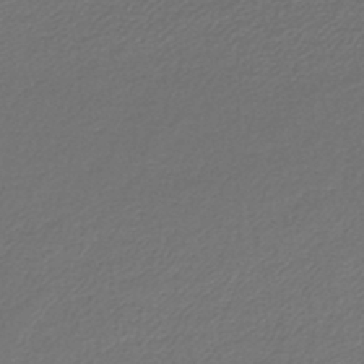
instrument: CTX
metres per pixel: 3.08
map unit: lHb
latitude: -42.5951
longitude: 61.8044
